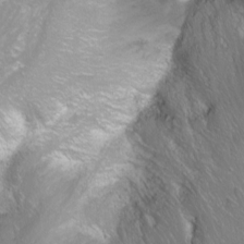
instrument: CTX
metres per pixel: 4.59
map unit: Nhu
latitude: -11.1620
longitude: -65.7450
